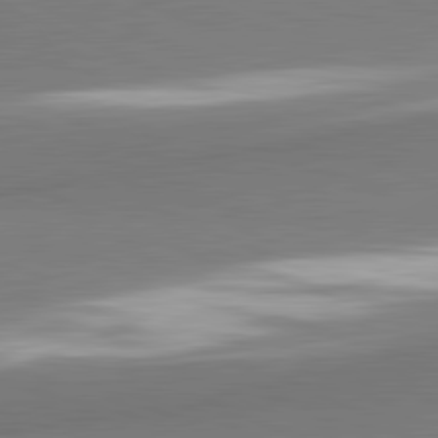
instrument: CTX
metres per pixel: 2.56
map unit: lApd
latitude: 81.7827
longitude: 166.1984
